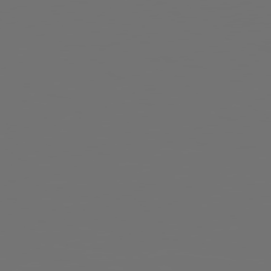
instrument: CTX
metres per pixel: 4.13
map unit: Hpe
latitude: 78.2901
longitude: 174.3684
